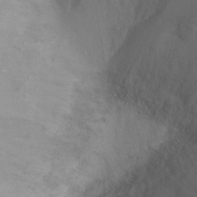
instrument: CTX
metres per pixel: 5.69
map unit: Ht
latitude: -2.5006
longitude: -28.4601
